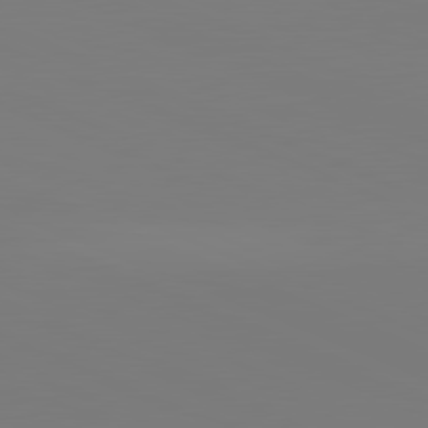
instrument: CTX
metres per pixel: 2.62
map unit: lApd
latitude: 81.8961
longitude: 147.6344
